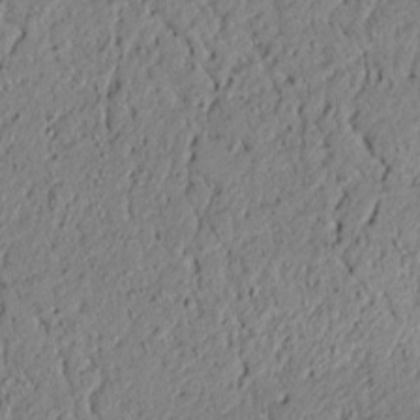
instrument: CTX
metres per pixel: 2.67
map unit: lAvf
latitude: 5.5749
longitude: 167.6155
